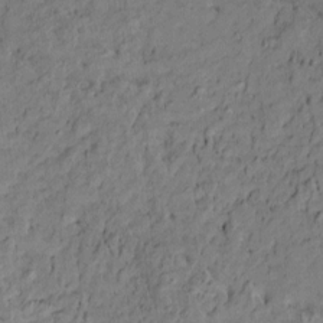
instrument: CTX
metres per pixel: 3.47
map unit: Htu
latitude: -10.1417
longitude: 177.1809
